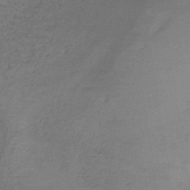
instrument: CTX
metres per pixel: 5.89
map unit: lHb
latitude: -38.1039
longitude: 73.8422
